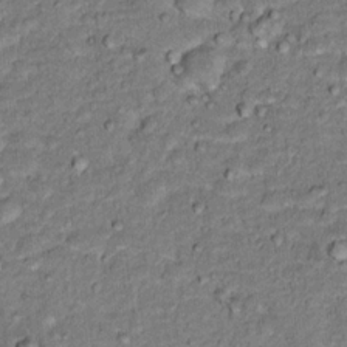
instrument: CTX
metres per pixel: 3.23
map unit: Hto
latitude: 15.4616
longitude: -38.4979
